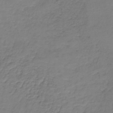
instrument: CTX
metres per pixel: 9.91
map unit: lHb
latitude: -38.3495
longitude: 61.9556
